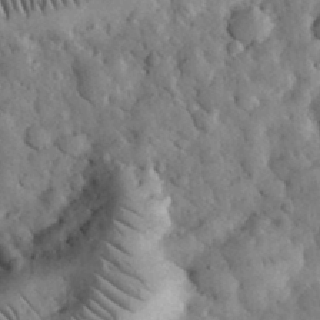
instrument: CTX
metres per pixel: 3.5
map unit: eHh
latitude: 33.3671
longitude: -68.6869
